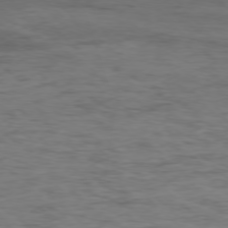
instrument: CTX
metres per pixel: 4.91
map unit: Ap
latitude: -77.5210
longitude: -81.5182
